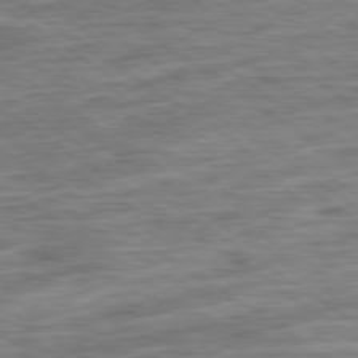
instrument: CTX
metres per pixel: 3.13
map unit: Ap
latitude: -79.5021
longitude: -48.9136
